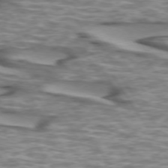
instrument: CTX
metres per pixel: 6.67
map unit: lApd
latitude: 73.7450
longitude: -56.9891
